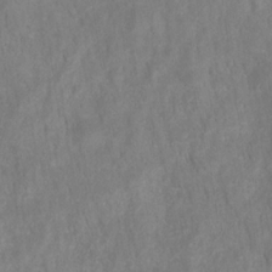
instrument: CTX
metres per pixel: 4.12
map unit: HNhu
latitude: -27.8989
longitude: 73.0864
